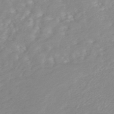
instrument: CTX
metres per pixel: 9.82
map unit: ANa
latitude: 45.7827
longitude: 22.9920
